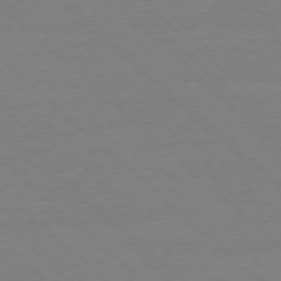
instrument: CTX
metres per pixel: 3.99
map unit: Ap
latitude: -78.1983
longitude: -85.0459
